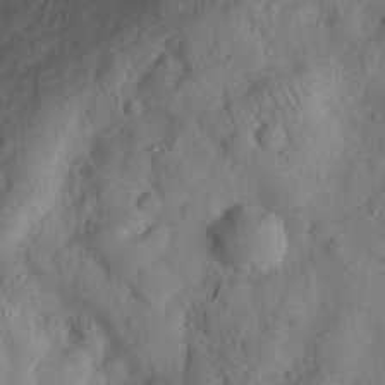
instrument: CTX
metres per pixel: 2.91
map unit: eHh
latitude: 27.8017
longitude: -76.1577
